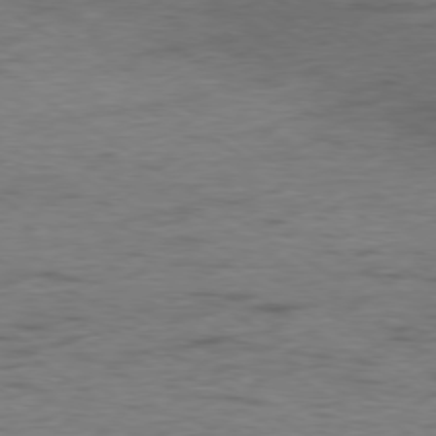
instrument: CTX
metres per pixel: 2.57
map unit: Hpe
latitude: -78.9352
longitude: -16.0255
